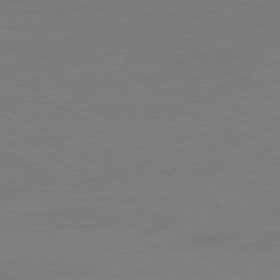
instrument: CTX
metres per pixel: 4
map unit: Ap
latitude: -79.5966
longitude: -55.0647
